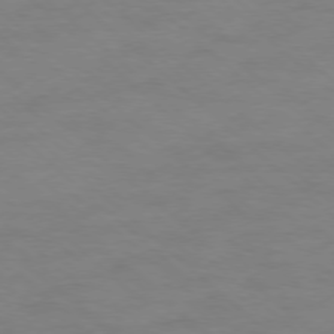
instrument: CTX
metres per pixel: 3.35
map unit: Ap
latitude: -77.8989
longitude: -98.5734
